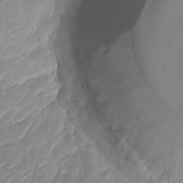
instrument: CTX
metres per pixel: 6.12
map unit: Nhu
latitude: -29.7289
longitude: -71.4804
